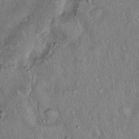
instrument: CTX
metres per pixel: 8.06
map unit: Hto
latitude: 16.2523
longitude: -59.0836
